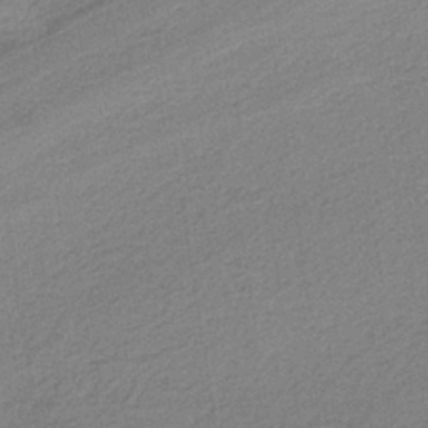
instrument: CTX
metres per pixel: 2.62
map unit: HNb
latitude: -37.0108
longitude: 56.9730
